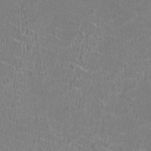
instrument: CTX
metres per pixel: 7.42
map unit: HNhu
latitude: -1.0676
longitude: 0.3307
